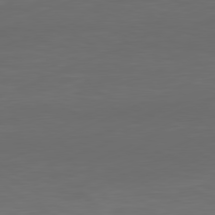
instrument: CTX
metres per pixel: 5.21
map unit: Ap
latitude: -81.5021
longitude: -85.9150
